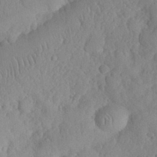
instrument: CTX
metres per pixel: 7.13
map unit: eHh
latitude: 29.9717
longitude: -73.4994
